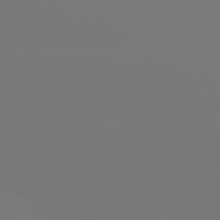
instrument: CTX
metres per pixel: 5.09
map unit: lApd
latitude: 80.7246
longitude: -148.7057
